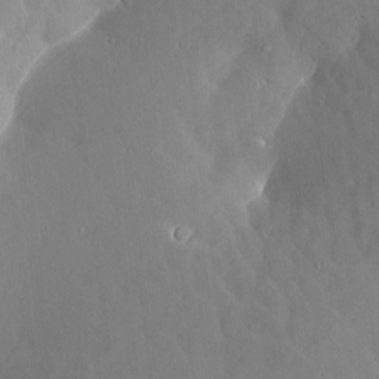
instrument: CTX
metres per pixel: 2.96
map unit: Aa
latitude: 9.0836
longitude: -135.0080
